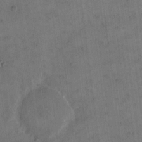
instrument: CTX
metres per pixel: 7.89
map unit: eHh
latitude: 14.1767
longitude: -66.8946
